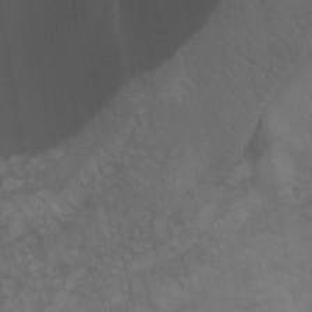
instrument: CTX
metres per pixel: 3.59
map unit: Ht
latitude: 0.6490
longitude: -32.3089
